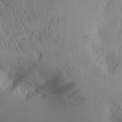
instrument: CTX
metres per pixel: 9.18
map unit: Aa
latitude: 26.5168
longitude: -131.6505
